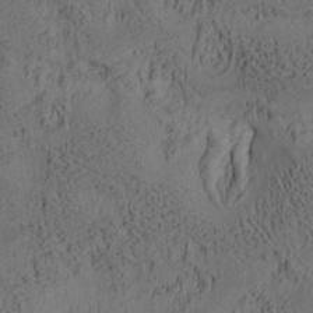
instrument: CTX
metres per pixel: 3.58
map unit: lAa
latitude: 6.7246
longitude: -114.8757
